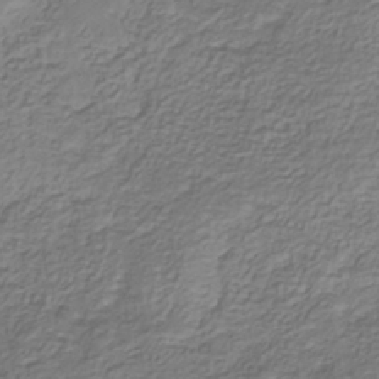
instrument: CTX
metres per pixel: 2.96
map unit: eHb
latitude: -30.5573
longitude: 71.3699
